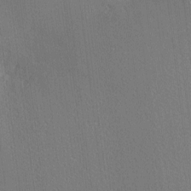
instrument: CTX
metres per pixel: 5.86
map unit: Nhu
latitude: 0.1200
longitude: -78.4601
